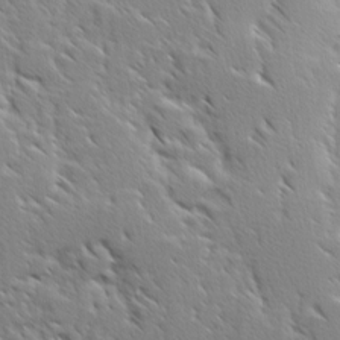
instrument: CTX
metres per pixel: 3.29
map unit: Ave
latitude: 8.4979
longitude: -104.2712
